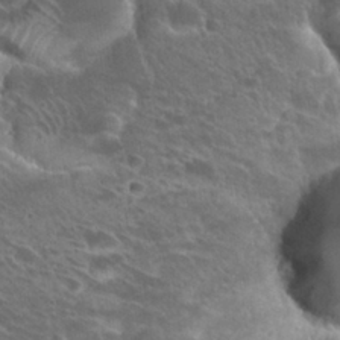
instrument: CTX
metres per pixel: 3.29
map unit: Hto
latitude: 27.6127
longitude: -39.0269
